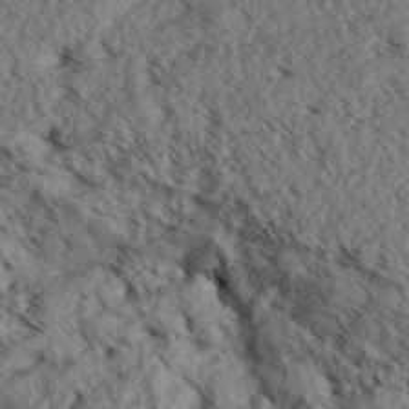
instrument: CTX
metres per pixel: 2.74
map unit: Aa
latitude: 30.9703
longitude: -137.5938
